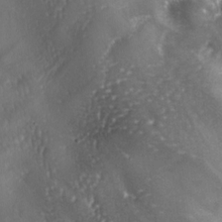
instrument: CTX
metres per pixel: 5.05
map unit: lAa
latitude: -6.3117
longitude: -126.5735
